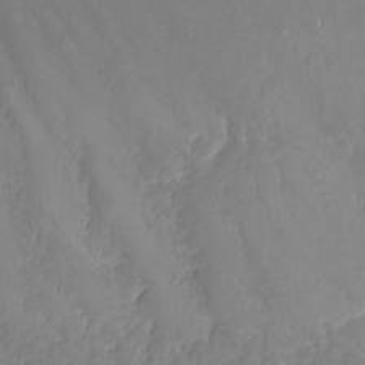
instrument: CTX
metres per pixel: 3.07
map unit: Nhu
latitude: -19.1809
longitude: -57.1970
